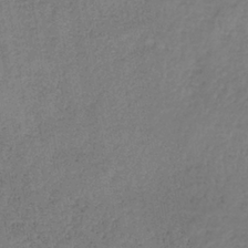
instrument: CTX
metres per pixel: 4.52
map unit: lHb
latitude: -39.0487
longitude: 72.9541
